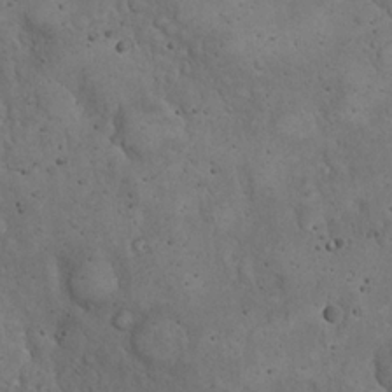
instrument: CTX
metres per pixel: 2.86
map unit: eHh
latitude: 20.1578
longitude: -59.4426
